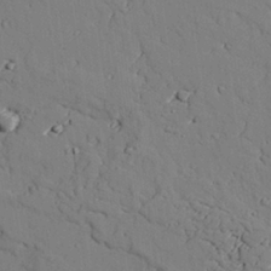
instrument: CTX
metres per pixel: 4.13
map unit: lAvf
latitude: 26.1578
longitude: -110.3467
